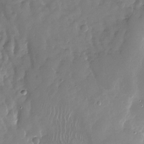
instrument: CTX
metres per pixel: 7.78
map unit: Nhu
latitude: -27.1431
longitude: -60.7813
